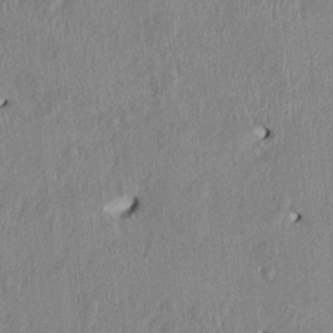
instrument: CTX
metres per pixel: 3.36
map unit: HNhu
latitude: 1.2726
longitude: -5.6883
